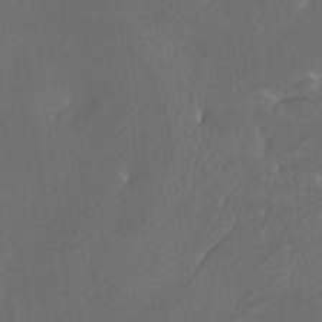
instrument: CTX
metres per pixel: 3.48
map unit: HNhu
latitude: 4.6490
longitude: 13.0864
